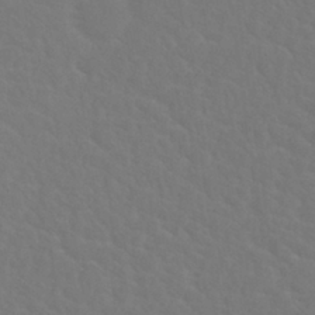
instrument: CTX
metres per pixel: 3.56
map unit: Nhu
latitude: 29.0836
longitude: -52.4034
